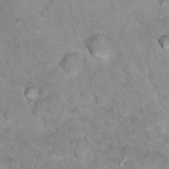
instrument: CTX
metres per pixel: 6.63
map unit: Hto
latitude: 17.6505
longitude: -36.1011
